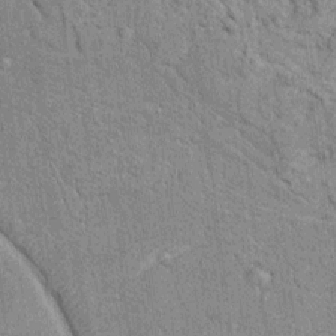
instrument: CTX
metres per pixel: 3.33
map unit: Htu
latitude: -5.5588
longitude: 152.6329
